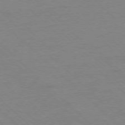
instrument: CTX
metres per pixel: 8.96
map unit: Ap
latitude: -77.9556
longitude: -85.4238
